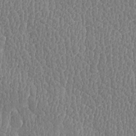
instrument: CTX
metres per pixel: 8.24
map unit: Htu
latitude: -4.4062
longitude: 175.9556
